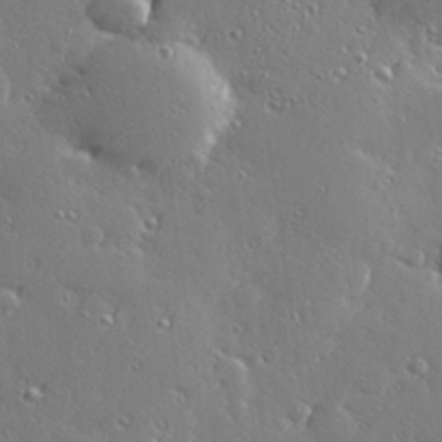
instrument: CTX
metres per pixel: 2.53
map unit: Hve
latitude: 28.5168
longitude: -91.9906
